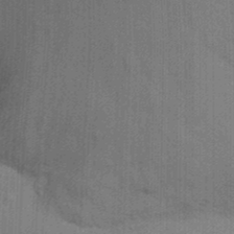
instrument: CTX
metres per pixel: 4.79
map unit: Ht
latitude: -11.2754
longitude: -22.2522
